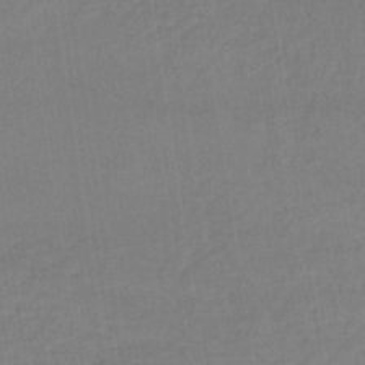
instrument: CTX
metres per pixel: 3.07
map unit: lHb
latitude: -35.0297
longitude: 64.8030
